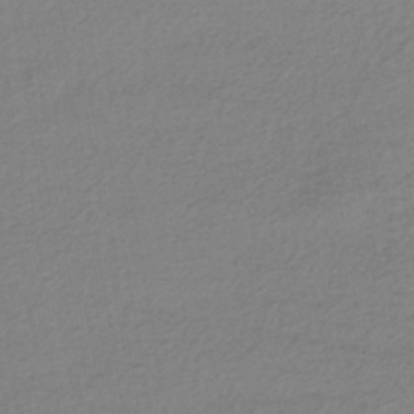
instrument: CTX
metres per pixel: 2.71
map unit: HNhu
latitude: -43.6532
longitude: 96.3306
